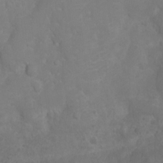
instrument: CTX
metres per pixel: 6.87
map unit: Ht
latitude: -0.6141
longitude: -16.4223
